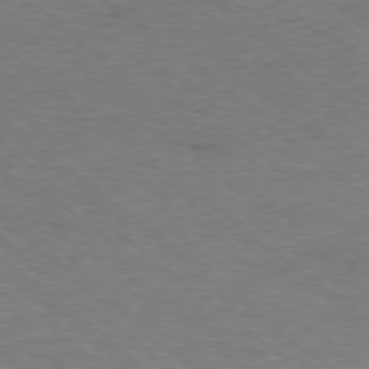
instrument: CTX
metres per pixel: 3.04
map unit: Hpe
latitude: -78.8597
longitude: 17.7289
